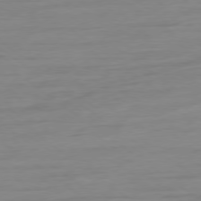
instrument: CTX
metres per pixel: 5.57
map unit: Ap
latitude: -79.0297
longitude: -98.2900
